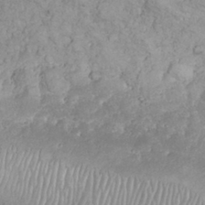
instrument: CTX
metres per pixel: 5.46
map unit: eHh
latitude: 32.2145
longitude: -64.5168
